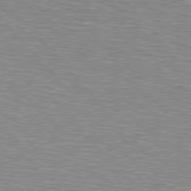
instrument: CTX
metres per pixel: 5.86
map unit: Hpe
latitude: 76.8758
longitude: -150.2333
